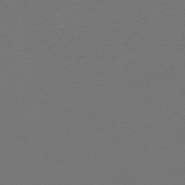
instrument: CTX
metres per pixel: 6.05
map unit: HNb
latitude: -47.5588
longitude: 57.2565
